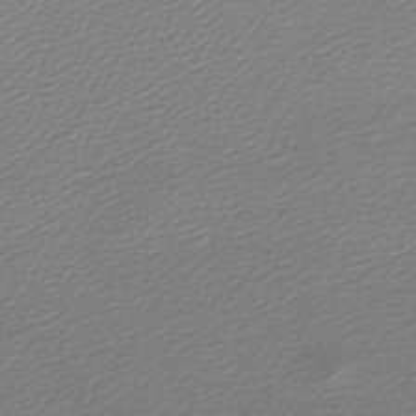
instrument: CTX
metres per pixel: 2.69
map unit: lHb
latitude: -46.8597
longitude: 60.2551
